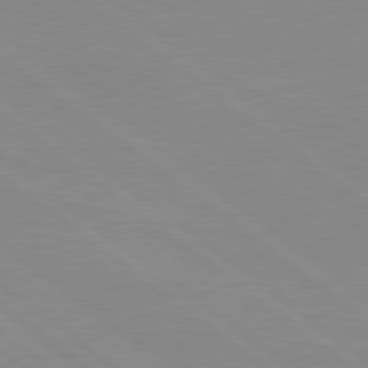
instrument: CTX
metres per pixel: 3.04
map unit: Hpe
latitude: 78.5924
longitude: -124.6490
